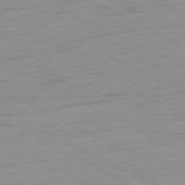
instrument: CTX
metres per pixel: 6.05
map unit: Ap
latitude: -81.0865
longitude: -86.2333
